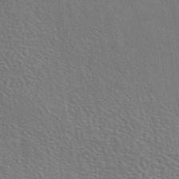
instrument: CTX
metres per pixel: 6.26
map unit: eAb
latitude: 43.9906
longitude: 111.8422
